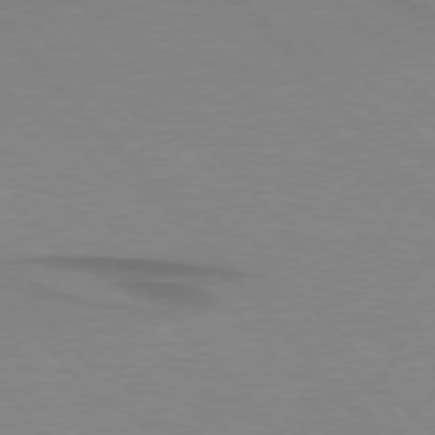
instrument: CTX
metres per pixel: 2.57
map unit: lApd
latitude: 76.3656
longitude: -86.7057
